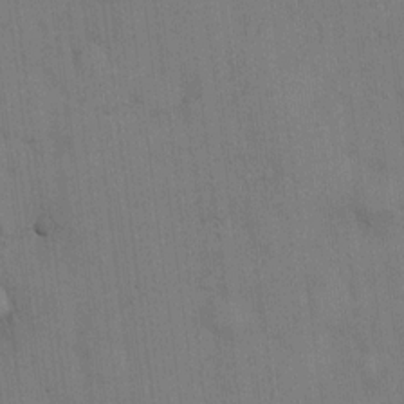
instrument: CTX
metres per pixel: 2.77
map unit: Hto
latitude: 14.3090
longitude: -61.1781
